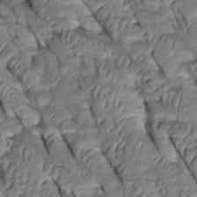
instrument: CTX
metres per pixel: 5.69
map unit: Htu
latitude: 0.3089
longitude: 148.6708
